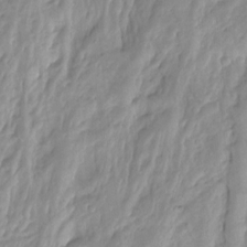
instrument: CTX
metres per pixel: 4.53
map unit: Nhu
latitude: -8.5574
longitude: -44.3845
